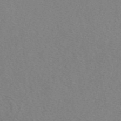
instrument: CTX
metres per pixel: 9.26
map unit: eAb
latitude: 49.0647
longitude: 107.6155
